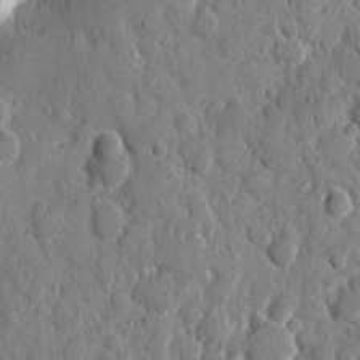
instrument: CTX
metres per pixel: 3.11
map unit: eHh
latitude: 8.3278
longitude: -67.3481
